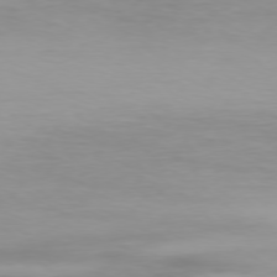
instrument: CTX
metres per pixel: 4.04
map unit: Hpe
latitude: 74.4979
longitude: -130.2712
